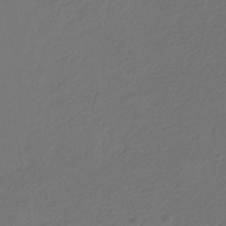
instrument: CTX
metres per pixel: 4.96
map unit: eHb
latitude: -30.1417
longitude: 65.1809
